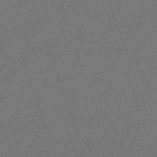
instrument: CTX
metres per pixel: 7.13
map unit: eHh
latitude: -63.8611
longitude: 50.8030
